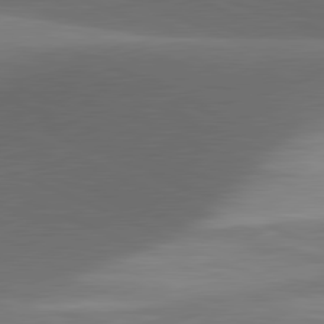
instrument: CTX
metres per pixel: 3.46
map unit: lApd
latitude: 81.3293
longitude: 132.8975
